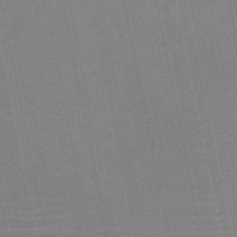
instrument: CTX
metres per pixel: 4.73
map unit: HNb
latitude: -52.4629
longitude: -47.5938
